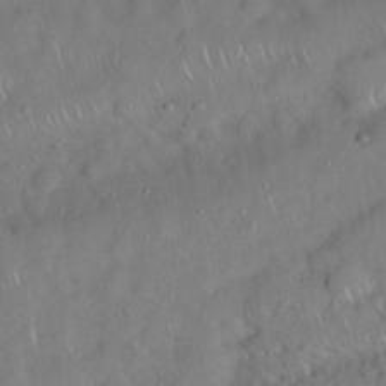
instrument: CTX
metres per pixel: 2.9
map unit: Hto
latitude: 19.4426
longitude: -53.3671
